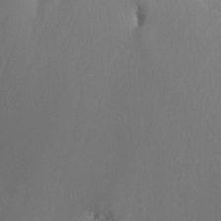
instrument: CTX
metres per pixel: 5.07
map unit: Nhu
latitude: -12.2173
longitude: -67.5182
